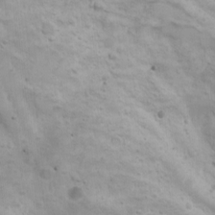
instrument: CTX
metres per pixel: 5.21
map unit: Htu
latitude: -4.0661
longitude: -87.9339
